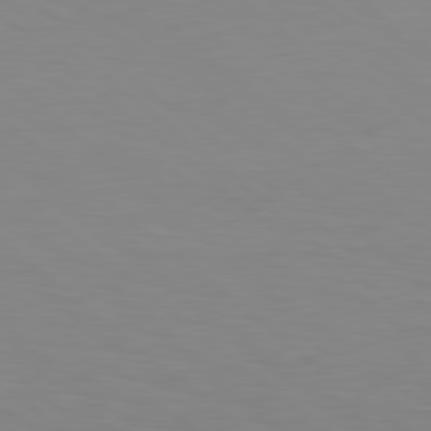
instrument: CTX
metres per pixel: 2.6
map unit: lApd
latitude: 78.7624
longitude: -176.3845
